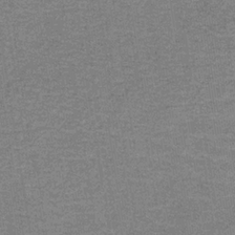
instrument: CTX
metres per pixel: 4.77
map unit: HNb
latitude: -34.5007
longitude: 54.3117
